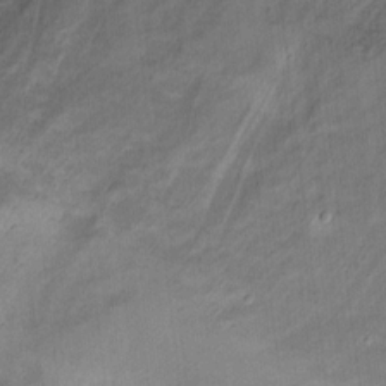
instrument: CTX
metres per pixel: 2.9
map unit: Hto
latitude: 14.8758
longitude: -60.1766
